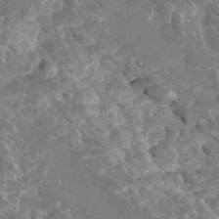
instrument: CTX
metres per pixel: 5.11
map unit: Htu
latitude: 2.6490
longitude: 142.1038
